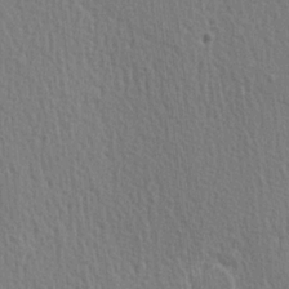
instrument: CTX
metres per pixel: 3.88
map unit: Hve
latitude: 2.1011
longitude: -124.5545
